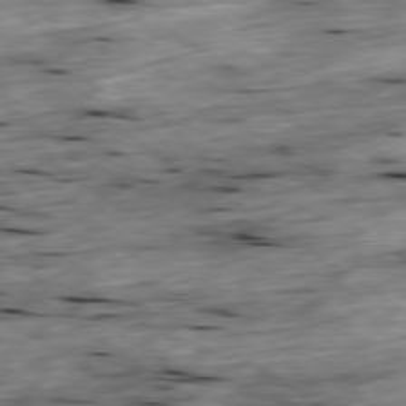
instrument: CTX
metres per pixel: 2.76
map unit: Ap
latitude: -79.5399
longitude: -89.6694
